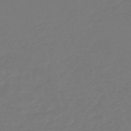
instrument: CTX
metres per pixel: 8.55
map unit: HNb
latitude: -46.9164
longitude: 56.4818
